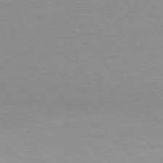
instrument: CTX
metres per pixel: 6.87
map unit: Hpe
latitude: 78.0255
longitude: -132.7057
